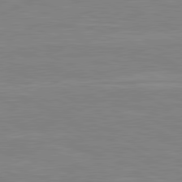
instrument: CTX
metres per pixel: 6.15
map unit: lApd
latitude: 80.7624
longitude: 170.5385
